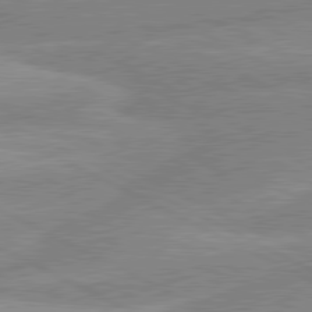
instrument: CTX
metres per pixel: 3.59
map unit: lApd
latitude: 80.5357
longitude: -169.8017
